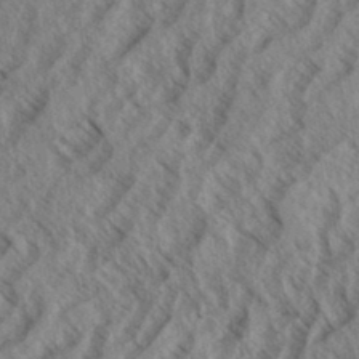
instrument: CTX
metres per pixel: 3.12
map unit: eHh
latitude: 33.9339
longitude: -139.9906
